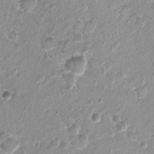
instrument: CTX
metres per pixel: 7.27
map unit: Nhu
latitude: 1.5371
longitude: -15.7072
